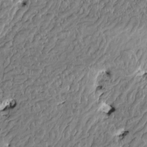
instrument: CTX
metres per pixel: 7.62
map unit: HNhu
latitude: 2.8758
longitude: 8.5196
